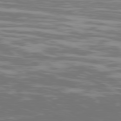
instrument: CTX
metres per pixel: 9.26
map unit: Ap
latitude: -79.3887
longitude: -103.0458
